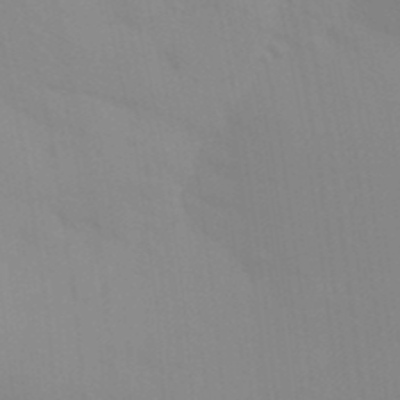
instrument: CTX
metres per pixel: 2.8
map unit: Aa
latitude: 32.1578
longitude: -145.8205
